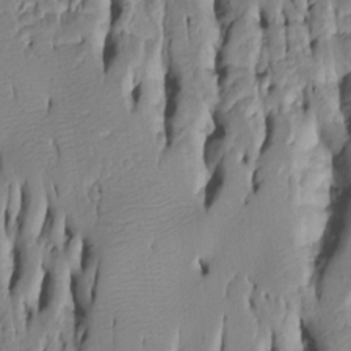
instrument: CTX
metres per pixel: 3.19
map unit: Htu
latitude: -5.4265
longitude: 150.9352
